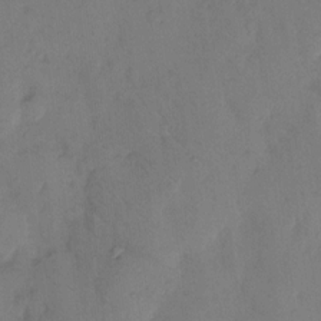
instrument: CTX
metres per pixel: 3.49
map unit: eHh
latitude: 9.8206
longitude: -62.9136
